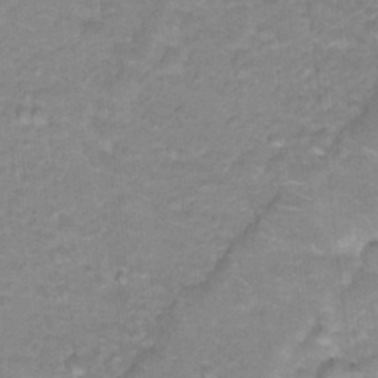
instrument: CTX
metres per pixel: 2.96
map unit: Hto
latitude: 17.6127
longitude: -35.2159
